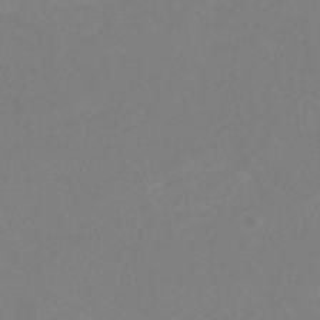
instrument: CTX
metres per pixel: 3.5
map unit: eHb
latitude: -31.0108
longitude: 66.5385
